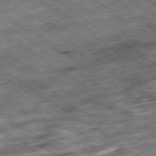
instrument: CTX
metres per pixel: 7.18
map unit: Ap
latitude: -79.6155
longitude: -49.9717
